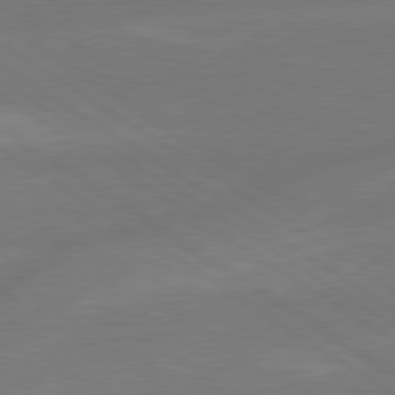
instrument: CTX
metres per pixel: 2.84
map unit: lApd
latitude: 79.2159
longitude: -143.4804
